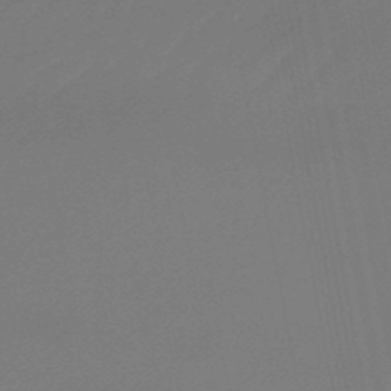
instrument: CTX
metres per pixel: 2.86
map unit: lHb
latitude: -47.1431
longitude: 69.2187
